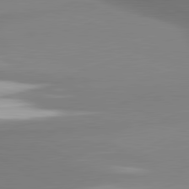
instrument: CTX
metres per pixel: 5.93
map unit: lApd
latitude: 81.1025
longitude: 176.9353
